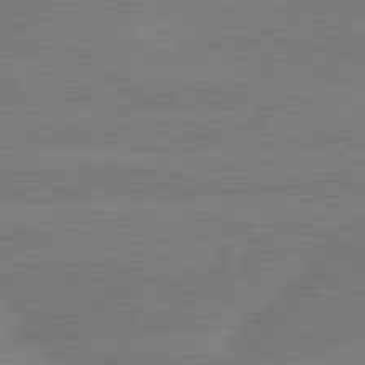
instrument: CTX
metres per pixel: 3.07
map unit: lApd
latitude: 79.7828
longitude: -145.5371
